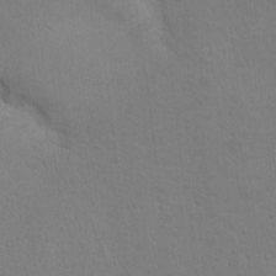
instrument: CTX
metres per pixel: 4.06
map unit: Hto
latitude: 10.7246
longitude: -35.7638
